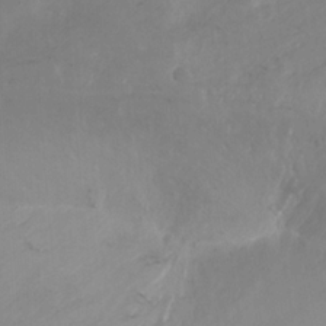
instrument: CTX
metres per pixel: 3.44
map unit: Nhu
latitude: -14.1228
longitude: -62.7624
